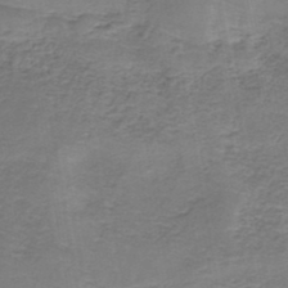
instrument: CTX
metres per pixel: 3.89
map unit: lHb
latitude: -37.9556
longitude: 57.9178
